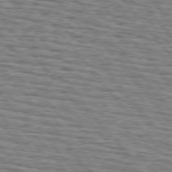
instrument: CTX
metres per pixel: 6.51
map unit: lApd
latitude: 76.1955
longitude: -73.7261
